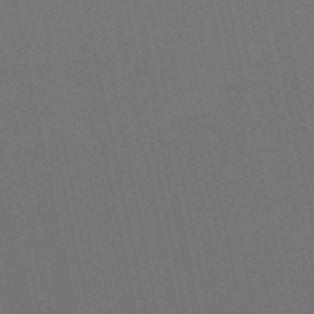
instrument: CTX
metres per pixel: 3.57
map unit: eHb
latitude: -50.5763
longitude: 68.2739
